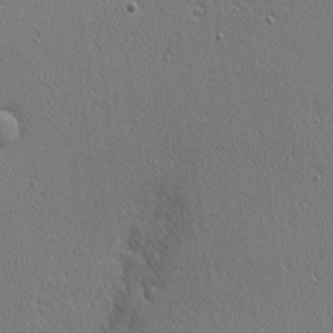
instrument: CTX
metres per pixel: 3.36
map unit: Nhu
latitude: 1.2726
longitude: -77.8016
